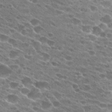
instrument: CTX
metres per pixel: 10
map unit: Hto
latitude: 24.6301
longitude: -41.8961
